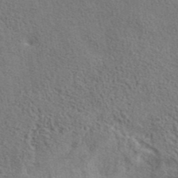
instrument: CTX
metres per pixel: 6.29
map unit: eAb
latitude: 40.6679
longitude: 103.9178
